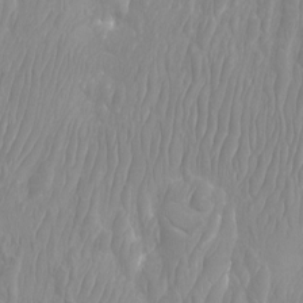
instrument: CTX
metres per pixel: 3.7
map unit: Htu
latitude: -9.5021
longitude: -75.5749
